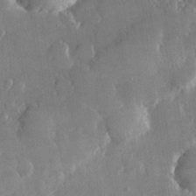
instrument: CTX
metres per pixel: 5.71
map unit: lHvf
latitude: 30.8758
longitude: -92.8002
